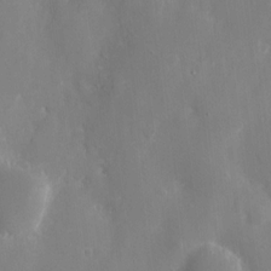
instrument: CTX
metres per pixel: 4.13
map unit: eHh
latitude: 9.4993
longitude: -70.9514
